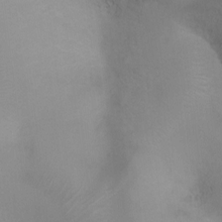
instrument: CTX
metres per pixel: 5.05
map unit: Ht
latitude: -5.0675
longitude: -28.6868
